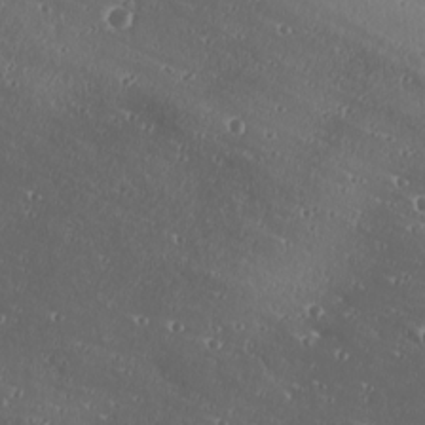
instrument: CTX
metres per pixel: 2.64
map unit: Ave
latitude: 18.7624
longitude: -137.7639
